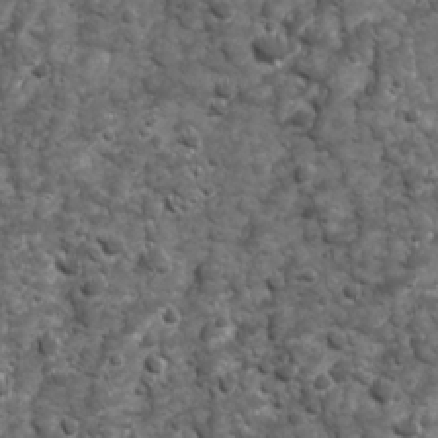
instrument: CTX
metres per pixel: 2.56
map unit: Ave
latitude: 16.4979
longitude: -132.9325
